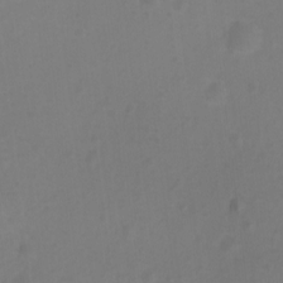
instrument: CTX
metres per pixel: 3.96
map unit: Ht
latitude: 2.5923
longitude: -22.6679
